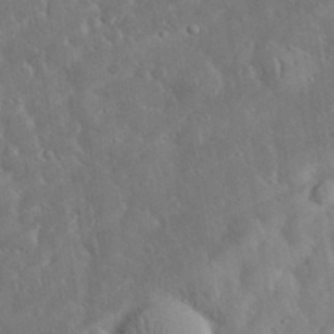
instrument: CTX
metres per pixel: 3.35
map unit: eHh
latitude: 32.5735
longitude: -74.4223
